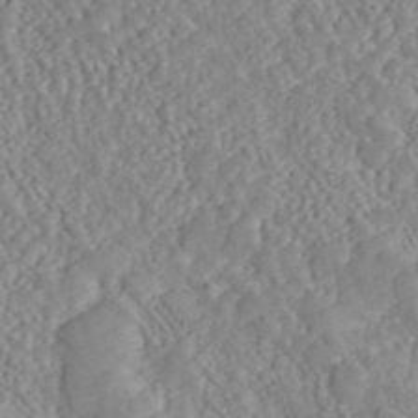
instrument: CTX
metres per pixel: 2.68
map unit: ANa
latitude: 46.5924
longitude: 49.7667
